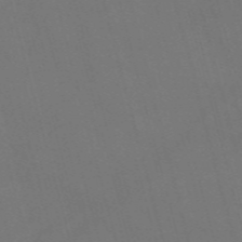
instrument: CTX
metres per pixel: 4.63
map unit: Nve
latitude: -58.9352
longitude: 62.0094
